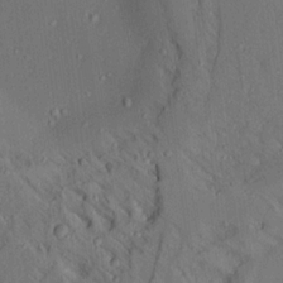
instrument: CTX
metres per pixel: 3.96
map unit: Aa
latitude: 14.8191
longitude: -147.9717
